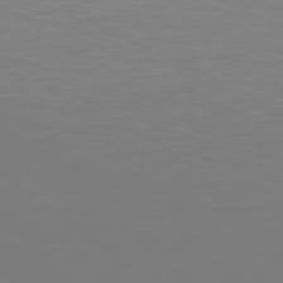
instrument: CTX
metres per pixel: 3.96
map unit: Hpe
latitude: 78.4034
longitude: -138.8569
